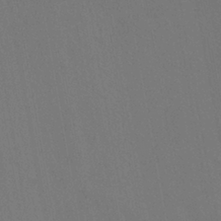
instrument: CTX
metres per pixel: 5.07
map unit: HNhu
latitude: -1.1998
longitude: -1.3103
